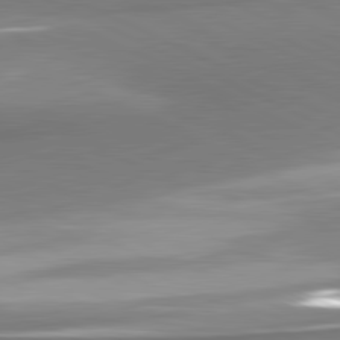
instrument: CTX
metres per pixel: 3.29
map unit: lApd
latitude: 81.3293
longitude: 167.1431
